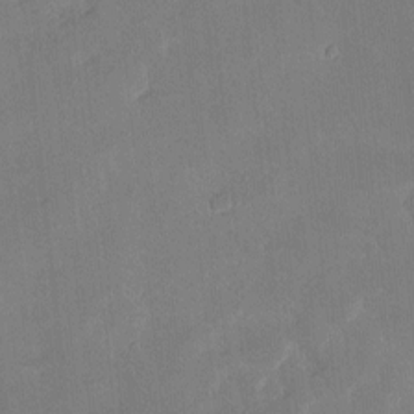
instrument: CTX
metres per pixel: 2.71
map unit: Hve
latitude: -10.8408
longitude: 175.6721
